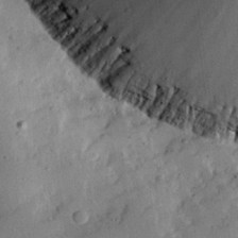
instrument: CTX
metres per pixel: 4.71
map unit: eHh
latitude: 27.1025
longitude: -79.1403
